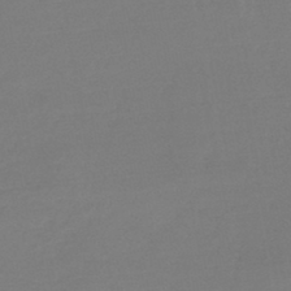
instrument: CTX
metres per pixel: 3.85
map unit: lHb
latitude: -44.7463
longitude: 64.4818
